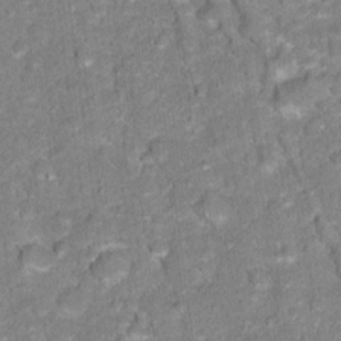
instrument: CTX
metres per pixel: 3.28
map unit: Hto
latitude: 17.3860
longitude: -36.5924
